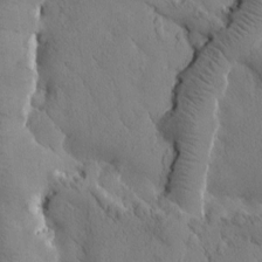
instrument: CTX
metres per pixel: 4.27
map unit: Htu
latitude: -0.6708
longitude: 175.1998
